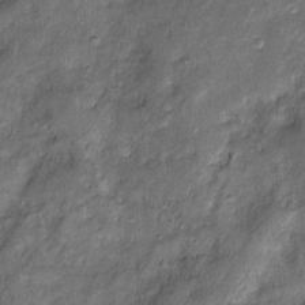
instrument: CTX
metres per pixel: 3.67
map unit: Htu
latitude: -6.6707
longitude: 159.2943
